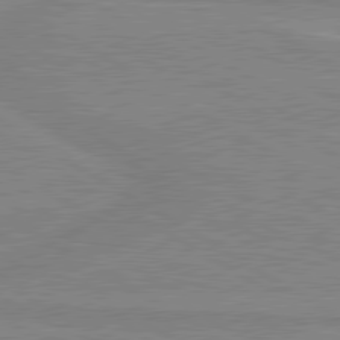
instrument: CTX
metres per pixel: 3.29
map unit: lApd
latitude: 80.2711
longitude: 169.3887
